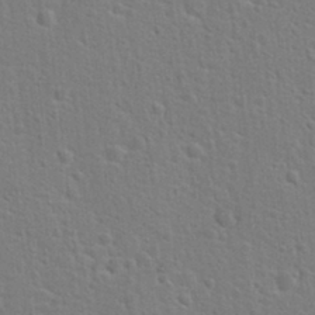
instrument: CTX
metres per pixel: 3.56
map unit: Hto
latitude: 22.4790
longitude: -47.4805
